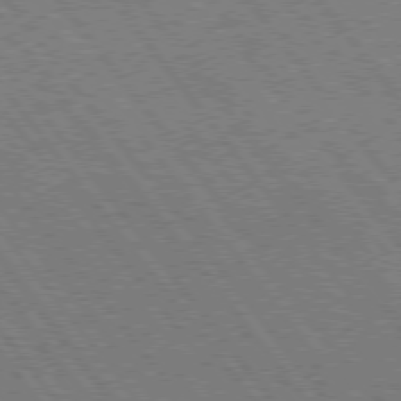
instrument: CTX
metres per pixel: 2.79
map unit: Hpe
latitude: 74.9892
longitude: -149.8205
